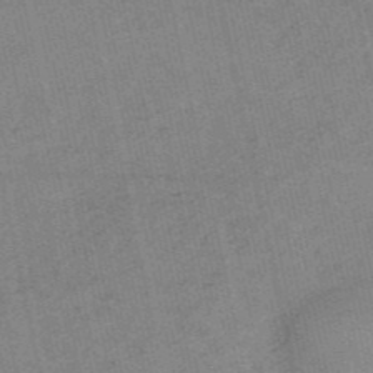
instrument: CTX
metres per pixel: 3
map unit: HNb
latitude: -54.2362
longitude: -42.5546
